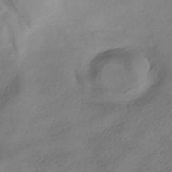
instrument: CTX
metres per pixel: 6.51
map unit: HNhu
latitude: -39.9367
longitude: 97.9556
